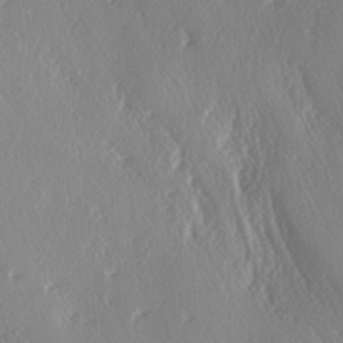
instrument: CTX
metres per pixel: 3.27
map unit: lAa
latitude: -6.8030
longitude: -124.5735
